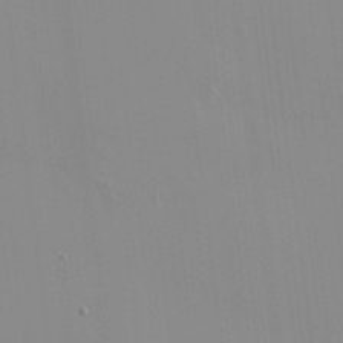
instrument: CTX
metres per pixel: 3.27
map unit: HNhu
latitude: 11.4049
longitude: 9.9367
